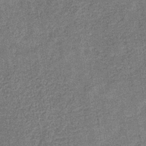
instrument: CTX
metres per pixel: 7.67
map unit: eHb
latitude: -31.8044
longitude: 72.7085
